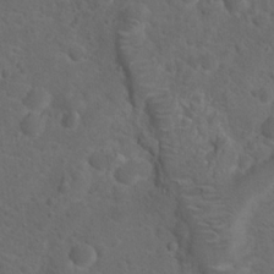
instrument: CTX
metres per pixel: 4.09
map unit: Hto
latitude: 19.3481
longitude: -39.3859
